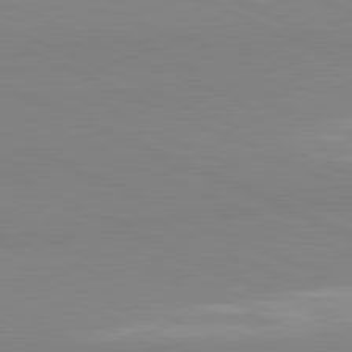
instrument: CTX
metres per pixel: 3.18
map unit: lApd
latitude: 81.6883
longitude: 178.2172
